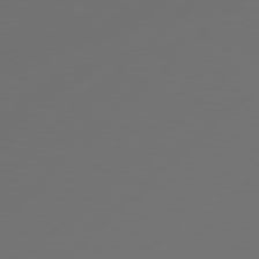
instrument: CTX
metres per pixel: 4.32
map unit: Hpe
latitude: 78.2712
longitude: 172.8219
